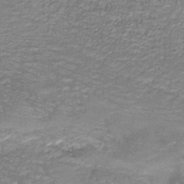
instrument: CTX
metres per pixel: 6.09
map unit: eAb
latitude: -36.1227
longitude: 52.4629
